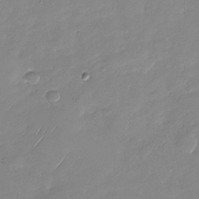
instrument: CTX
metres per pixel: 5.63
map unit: Nhu
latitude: -28.2928
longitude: -61.5749
